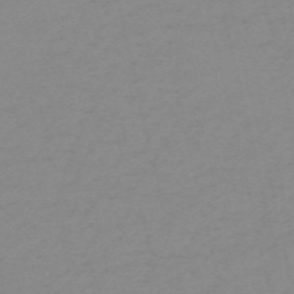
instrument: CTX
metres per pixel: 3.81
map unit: HNb
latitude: -56.1983
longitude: -42.9136
